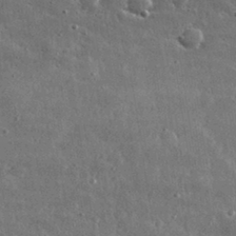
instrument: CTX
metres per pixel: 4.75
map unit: lHvf
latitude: 32.2334
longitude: -90.4412
